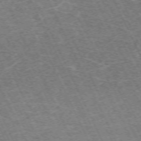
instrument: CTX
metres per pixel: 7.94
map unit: Hpe
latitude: -71.0864
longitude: 11.2943
